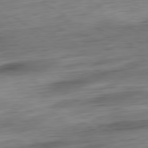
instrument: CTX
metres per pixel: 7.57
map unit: Ap
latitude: -80.6519
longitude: -68.0633
